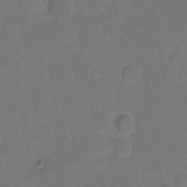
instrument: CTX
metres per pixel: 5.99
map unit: Hto
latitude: 5.1214
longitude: -61.4237
